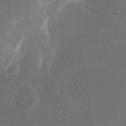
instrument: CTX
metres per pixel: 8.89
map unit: eHh
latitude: 18.0633
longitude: -70.9136
